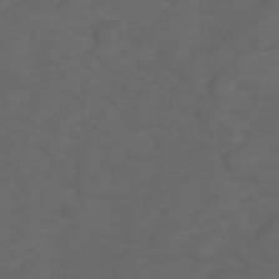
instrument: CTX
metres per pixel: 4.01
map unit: eHh
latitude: 0.8191
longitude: -55.1592
